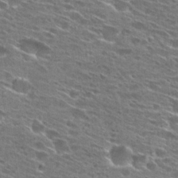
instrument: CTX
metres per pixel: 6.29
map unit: Hto
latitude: 27.5182
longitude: -46.1200
